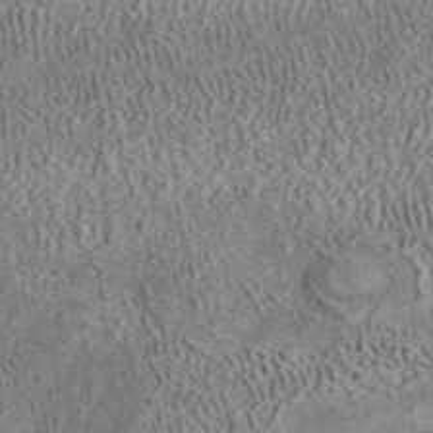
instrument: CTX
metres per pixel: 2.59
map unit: ANa
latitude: 40.6490
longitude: 17.4833
